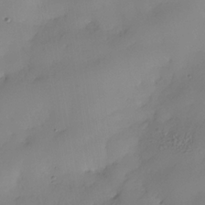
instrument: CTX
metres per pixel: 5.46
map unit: Nhe
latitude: -35.1431
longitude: -143.6505
